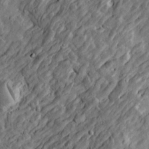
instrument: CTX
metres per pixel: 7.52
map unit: Htu
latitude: -4.0094
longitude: 157.1620
